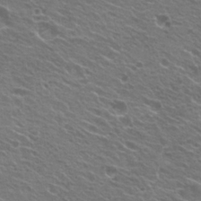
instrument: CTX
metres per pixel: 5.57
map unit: Hto
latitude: 24.6490
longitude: -30.5168
